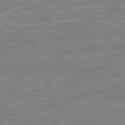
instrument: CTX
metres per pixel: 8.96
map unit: Ap
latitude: -80.8219
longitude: -82.1577
